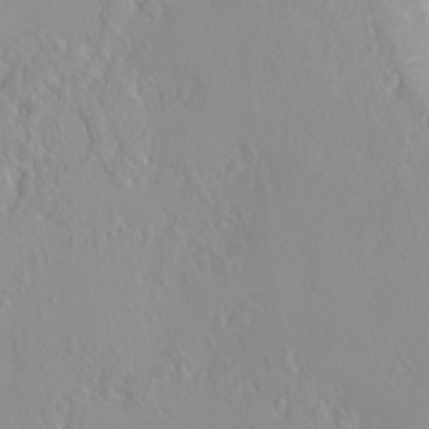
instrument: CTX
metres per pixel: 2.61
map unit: HNhu
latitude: 3.1403
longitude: 7.0864
